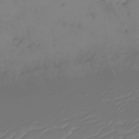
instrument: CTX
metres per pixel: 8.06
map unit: eHh
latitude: -5.7855
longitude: -87.3481
